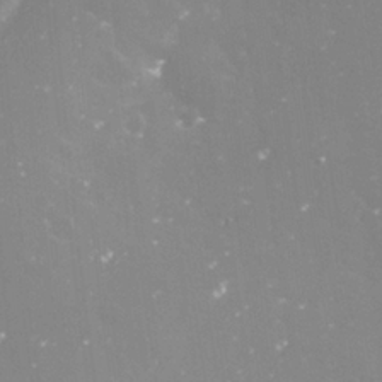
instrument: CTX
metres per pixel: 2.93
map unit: Nve
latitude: -17.6533
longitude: -59.4049
